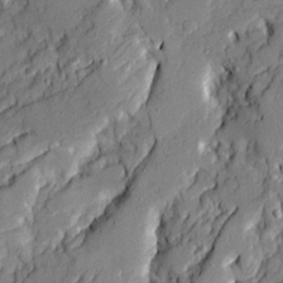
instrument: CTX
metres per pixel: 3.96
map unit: Ave
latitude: 21.1592
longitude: -129.0080
